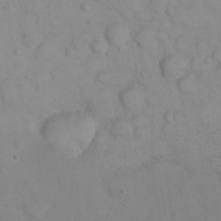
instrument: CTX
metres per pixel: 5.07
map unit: eHh
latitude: 22.8191
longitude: -59.4804
